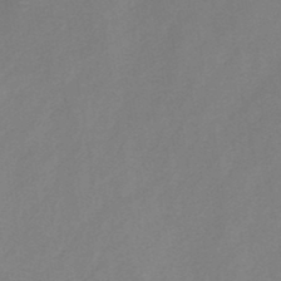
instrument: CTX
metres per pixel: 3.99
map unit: HNb
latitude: -46.1605
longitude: -39.1214
